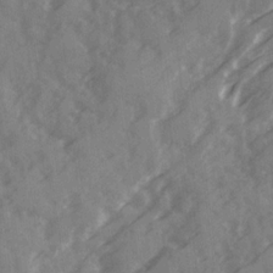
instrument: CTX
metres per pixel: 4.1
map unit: Ave
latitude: 19.7827
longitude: -130.9136
